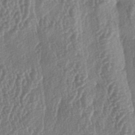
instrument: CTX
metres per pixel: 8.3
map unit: lAa
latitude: -5.6344
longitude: -129.9717
